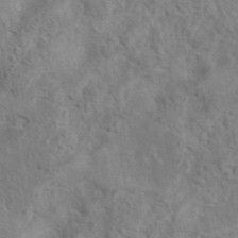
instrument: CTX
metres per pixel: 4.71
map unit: eAb
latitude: 41.6315
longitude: 104.1228
